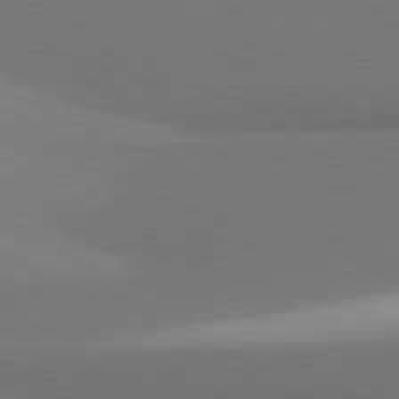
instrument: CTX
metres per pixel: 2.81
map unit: lApd
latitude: 81.6694
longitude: 163.1809
